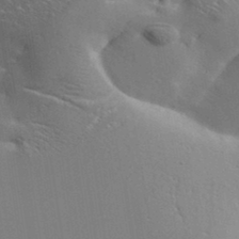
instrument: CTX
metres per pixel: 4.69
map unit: Aa
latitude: 33.6505
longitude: -142.8380
